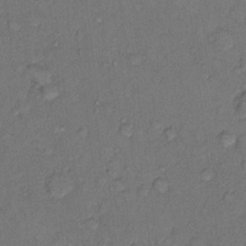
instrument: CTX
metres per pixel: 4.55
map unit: Hto
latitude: 10.8947
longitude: -62.2145
